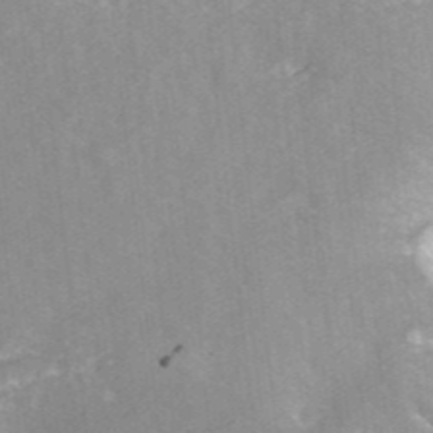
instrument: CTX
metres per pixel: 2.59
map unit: ANa
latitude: 42.6113
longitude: 26.3873
